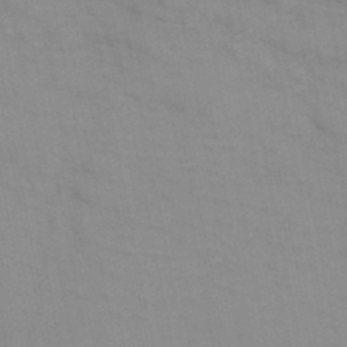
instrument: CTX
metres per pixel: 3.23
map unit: HNb
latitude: -46.7652
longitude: -47.5371
